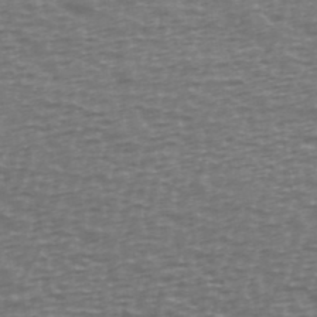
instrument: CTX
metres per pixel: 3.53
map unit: Ave
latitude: 38.6679
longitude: -113.6316
